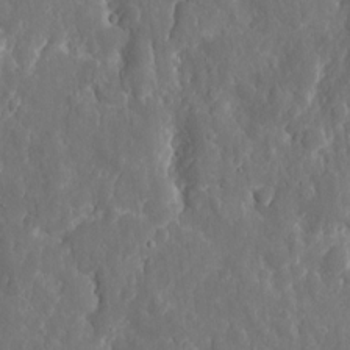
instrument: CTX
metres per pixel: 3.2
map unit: eHh
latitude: 9.8772
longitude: -72.0633
